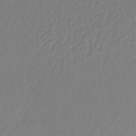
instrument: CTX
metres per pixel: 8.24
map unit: lHb
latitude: -36.4251
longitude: 70.3495
